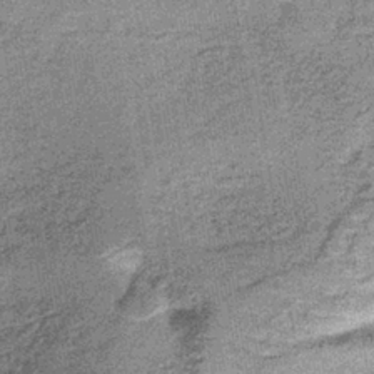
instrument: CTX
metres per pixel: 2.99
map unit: lHb
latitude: -37.5210
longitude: 65.7667
